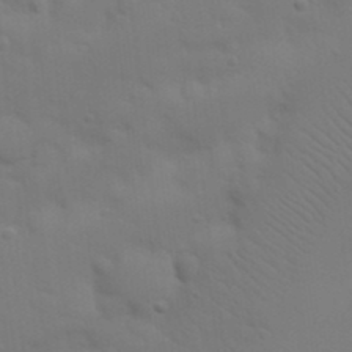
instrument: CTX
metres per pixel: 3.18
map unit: Nhu
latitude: 21.4805
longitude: -73.0648
